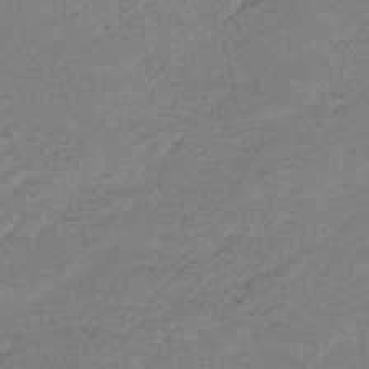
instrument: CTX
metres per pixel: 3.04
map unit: HNb
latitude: -34.1228
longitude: 63.1809
